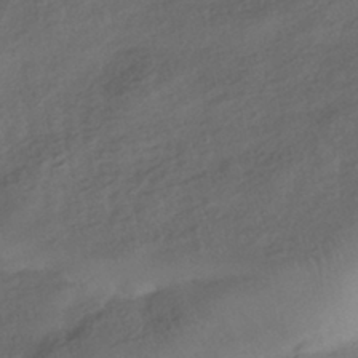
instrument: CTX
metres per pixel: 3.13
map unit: HNhu
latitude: -42.9919
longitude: 105.3131
